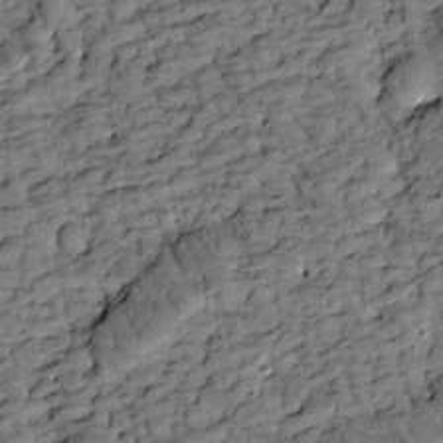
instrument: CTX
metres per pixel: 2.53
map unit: Htu
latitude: -3.1431
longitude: 173.6533
